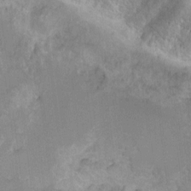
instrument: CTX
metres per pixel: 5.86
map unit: Hto
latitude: 2.8380
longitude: -32.8191
